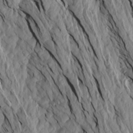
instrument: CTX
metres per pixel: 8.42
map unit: Aa
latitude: 18.2522
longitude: -146.3279
